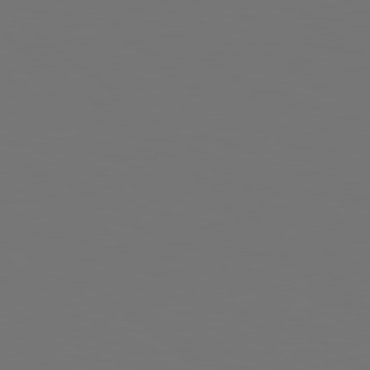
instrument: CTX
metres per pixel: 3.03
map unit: Hpe
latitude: 78.8758
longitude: 177.1053
